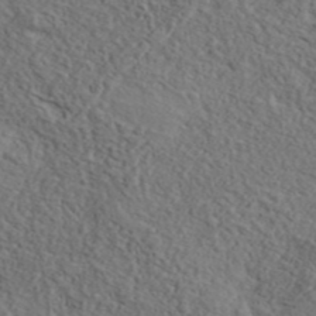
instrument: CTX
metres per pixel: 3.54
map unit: ANa
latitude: 44.3845
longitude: 44.9542
